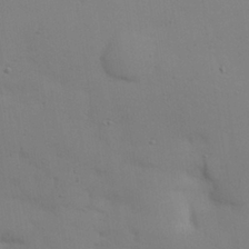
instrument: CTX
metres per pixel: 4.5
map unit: eHh
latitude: 25.3481
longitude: -71.1970
